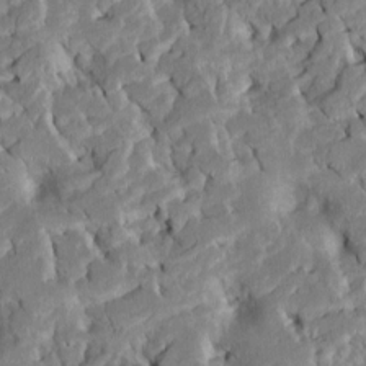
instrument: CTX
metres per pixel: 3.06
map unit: Htu
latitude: -7.0675
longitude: 145.3321
